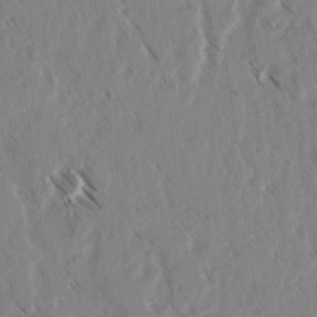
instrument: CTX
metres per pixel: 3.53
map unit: lAvf
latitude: 3.0269
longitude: -105.1781
